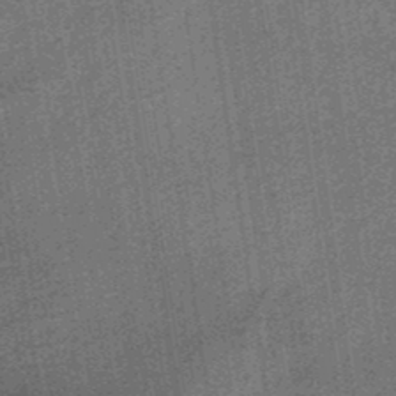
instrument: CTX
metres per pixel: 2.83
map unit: HNb
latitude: -36.0661
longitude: 57.4076
